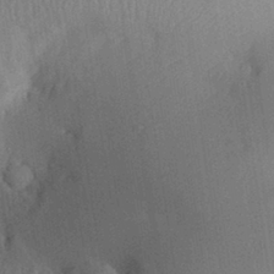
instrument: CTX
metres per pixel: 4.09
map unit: Aa
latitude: 30.2523
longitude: -144.4790
